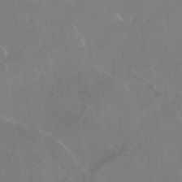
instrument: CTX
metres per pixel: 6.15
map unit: HNhu
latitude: -41.0108
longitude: 97.3699
